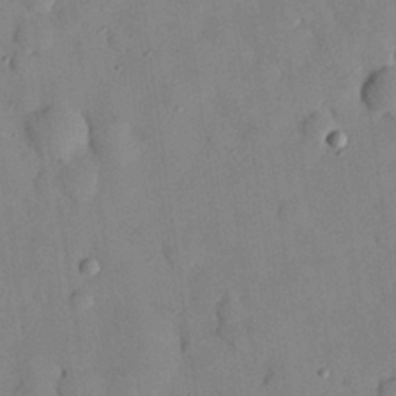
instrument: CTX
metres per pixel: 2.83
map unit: eHh
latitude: 26.6302
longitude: -75.9339
